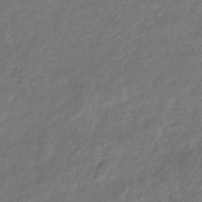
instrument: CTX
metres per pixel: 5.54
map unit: eHb
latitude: -38.8219
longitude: 80.5196
